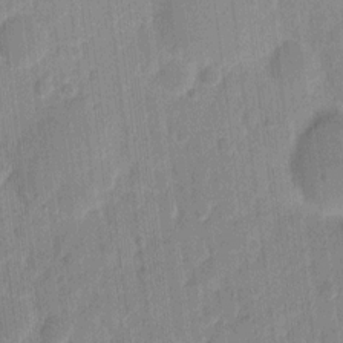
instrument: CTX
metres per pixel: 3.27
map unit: eHh
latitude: 9.7639
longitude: -66.8191
